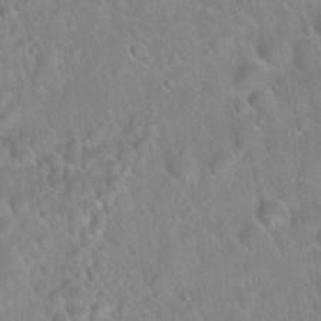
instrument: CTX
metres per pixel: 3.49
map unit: Hto
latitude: 21.8395
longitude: -52.0444
